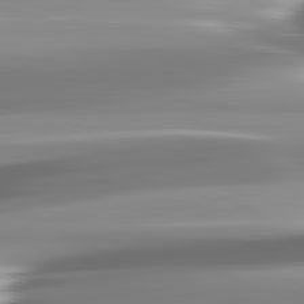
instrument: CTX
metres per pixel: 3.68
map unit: lApd
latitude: 82.9702
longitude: -138.4034
